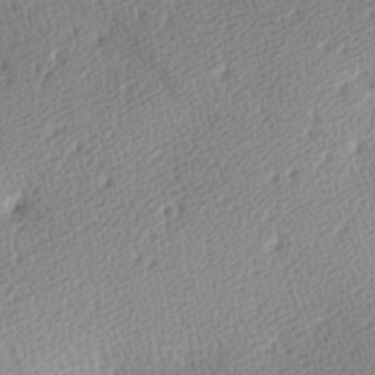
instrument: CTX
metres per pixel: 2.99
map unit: lAa
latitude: -10.1417
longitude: -124.8946
